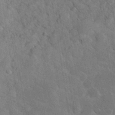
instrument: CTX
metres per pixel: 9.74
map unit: eHh
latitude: 37.3671
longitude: -67.3670
